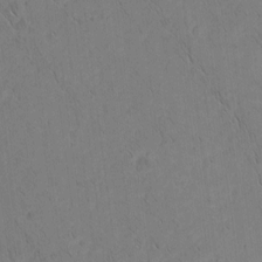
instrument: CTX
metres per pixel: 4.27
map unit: Nhu
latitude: -5.4265
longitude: -151.3103
